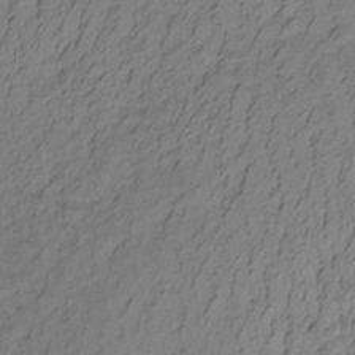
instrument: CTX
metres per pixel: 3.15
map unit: lHb
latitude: -33.0487
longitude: 65.4455
